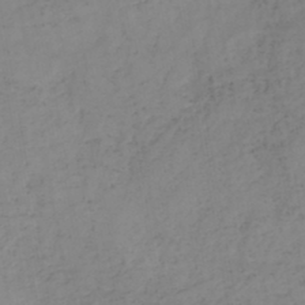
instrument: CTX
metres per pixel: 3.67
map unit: HNb
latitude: -44.5196
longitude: -43.8772
